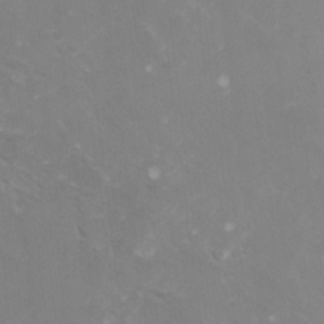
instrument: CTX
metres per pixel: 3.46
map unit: Ht
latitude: 5.5182
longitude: -29.4804
